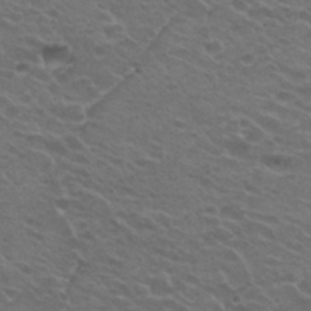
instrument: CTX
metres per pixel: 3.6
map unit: Hto
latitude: 24.7057
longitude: -30.1578
